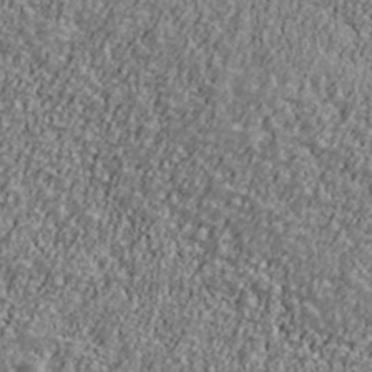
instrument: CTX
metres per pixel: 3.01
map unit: Ave
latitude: 41.3670
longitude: -111.5182
